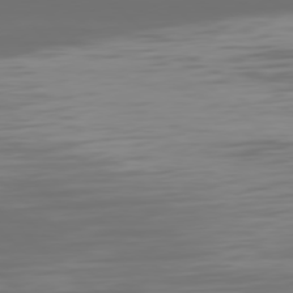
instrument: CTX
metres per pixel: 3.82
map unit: Hpe
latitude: 77.9339
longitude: -168.6302
